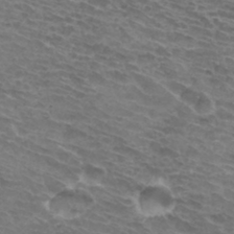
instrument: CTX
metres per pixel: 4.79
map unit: Hto
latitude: 33.1970
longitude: -43.4238
